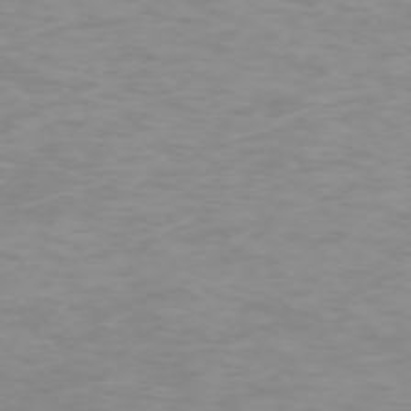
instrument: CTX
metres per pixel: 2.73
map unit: Ap
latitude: -74.0283
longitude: -80.8191
